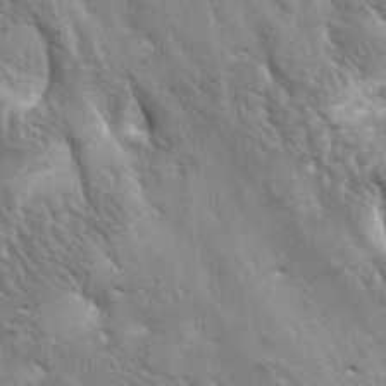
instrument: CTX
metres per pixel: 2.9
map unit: lAa
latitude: -6.0661
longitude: -125.6505
